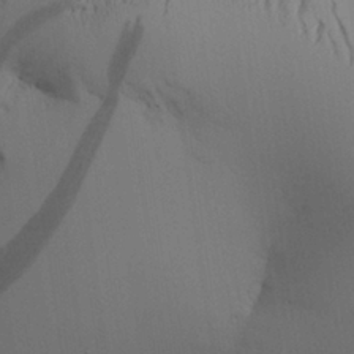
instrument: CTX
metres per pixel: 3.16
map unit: Aa
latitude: 27.5560
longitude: -132.3656
